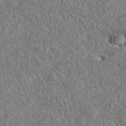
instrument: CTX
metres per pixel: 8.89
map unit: eAb
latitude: 35.8772
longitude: 113.2943
